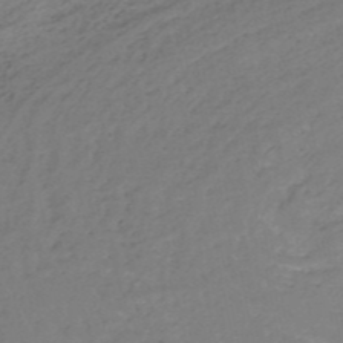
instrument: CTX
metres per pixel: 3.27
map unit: HNb
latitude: -52.7841
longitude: -52.2901
